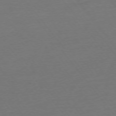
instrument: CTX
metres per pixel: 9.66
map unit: Ap
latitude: -75.4644
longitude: -94.2901
